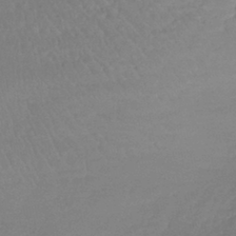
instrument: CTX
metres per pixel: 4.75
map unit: lHb
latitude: -41.5399
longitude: 68.5195
